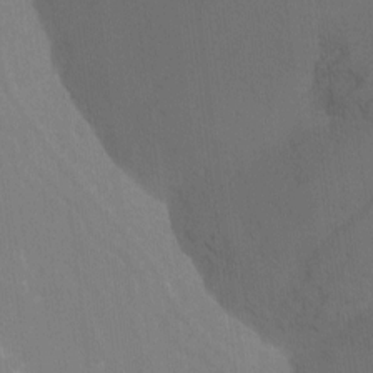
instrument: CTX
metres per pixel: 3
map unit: Nhu
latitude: -10.7841
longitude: -75.4426
